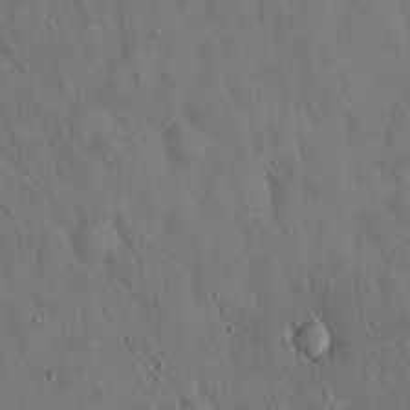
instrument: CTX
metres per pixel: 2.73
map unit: Hto
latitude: 15.2537
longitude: -59.6694
